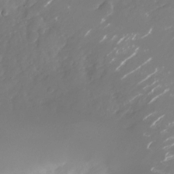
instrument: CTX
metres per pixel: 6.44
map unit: Nhu
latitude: -26.3495
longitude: -73.3293
